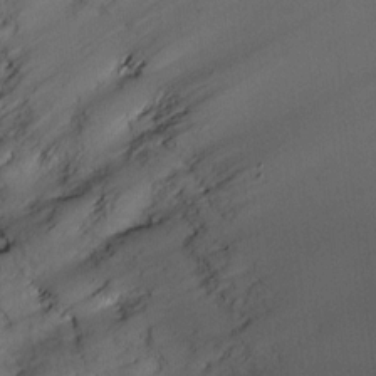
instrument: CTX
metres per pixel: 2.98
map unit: HNhu
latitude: 4.0255
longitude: -5.5182
